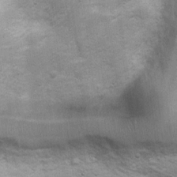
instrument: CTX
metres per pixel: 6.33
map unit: Ht
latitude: 4.7057
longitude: -21.8961
